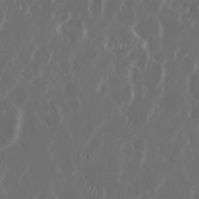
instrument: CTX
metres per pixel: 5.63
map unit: Nhu
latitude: 29.9906
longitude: -60.0444
